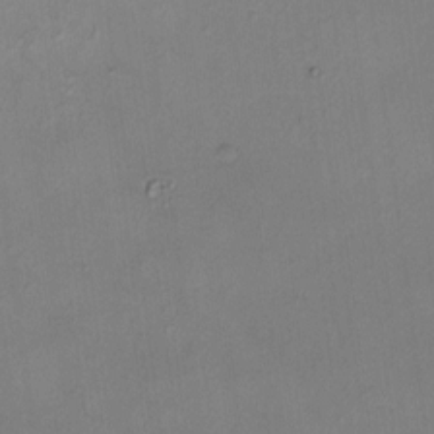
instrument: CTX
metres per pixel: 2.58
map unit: HNhu
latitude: 5.3482
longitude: 9.4643
